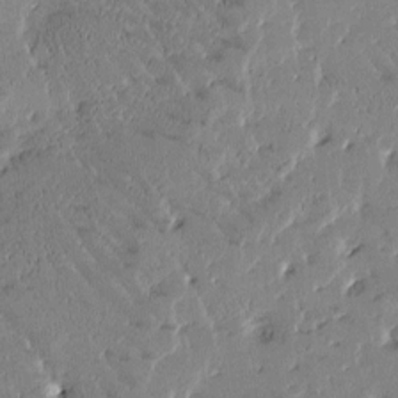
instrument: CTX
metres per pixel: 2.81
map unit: Htu
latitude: -1.5777
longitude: 176.2739
